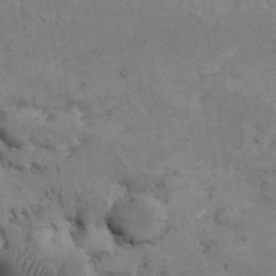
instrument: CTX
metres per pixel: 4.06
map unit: Nhu
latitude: 9.0648
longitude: -25.1970
